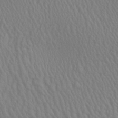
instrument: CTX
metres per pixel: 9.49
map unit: Aa
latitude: 28.7057
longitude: -136.4979
